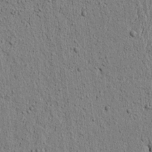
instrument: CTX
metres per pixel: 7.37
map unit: lAvf
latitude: 5.9339
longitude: 164.9353
